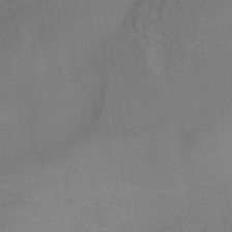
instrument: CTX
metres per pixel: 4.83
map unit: HNhu
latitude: -40.9919
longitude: 101.2942
